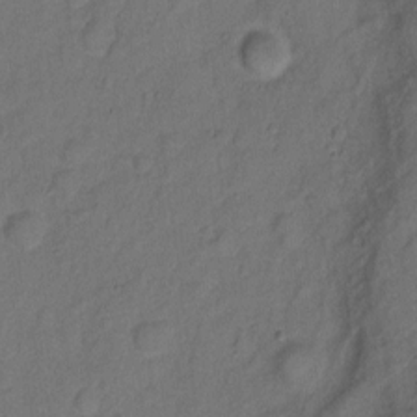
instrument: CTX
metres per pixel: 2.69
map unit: Hto
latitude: 4.7435
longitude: -61.1592
